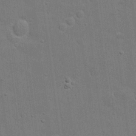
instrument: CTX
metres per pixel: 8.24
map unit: eHh
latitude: 20.9514
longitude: -62.3090
